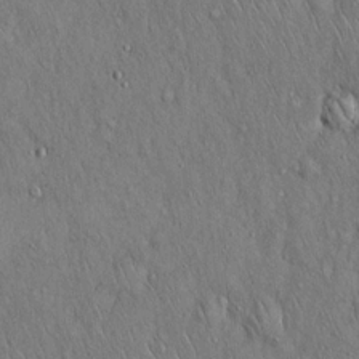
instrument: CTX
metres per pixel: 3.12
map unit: Hto
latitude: 16.9514
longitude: -58.9325
